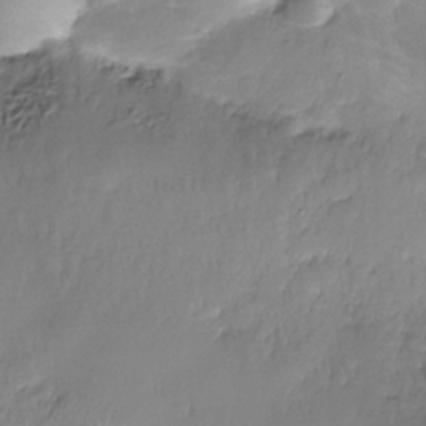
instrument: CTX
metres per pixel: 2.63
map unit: Nhe
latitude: -36.3117
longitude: -178.2523
